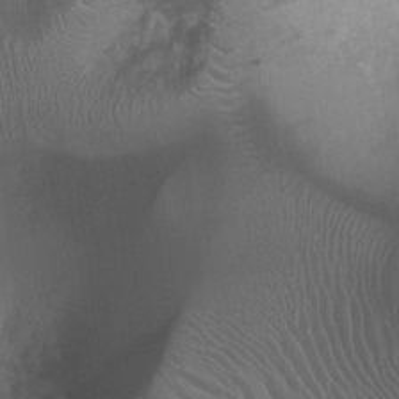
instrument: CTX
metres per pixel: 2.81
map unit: Ht
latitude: -8.9164
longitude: -21.2348
